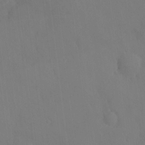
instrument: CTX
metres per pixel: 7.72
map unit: HNhu
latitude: 6.4601
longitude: -0.1577
